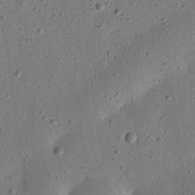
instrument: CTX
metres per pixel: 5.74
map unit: eHh
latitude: 24.4223
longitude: -68.9703
